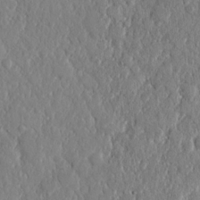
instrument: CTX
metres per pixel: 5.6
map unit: eHh
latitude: 12.7813
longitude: -69.4049
